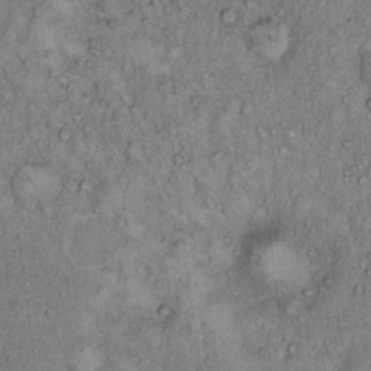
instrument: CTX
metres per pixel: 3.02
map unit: Hto
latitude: 13.8017
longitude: -57.5182
